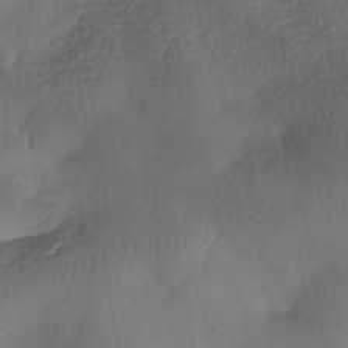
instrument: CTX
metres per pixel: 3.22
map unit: Nhe
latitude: -38.0661
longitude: -147.1215
